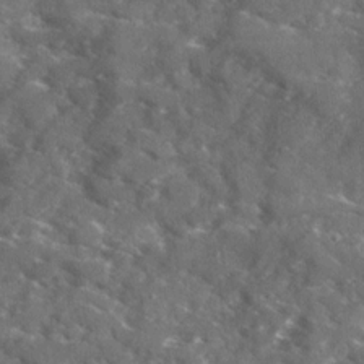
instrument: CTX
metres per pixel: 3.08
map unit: Ave
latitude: 18.5545
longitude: -130.2334
